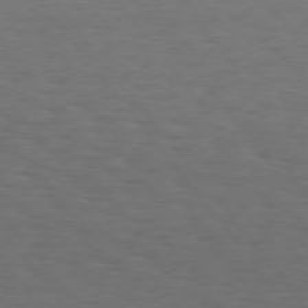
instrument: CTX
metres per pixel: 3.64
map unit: Hpe
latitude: 75.4993
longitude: -131.1215
